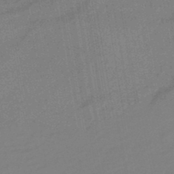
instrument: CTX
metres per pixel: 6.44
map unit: eHb
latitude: -45.6911
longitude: 88.3873
